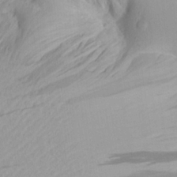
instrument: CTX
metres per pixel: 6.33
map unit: Aa
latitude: 21.5938
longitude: -146.3657
